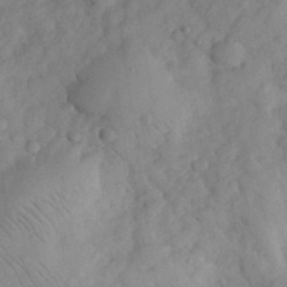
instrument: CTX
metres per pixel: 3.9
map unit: eHh
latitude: 30.4223
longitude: -70.5168
